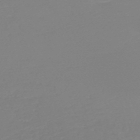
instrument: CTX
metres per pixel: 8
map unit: HNb
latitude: -49.2943
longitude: -51.5371
